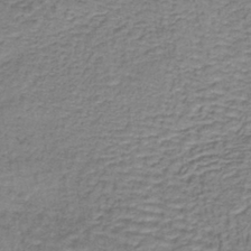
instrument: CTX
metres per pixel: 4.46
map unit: lHb
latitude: -40.0472
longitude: 62.2928
